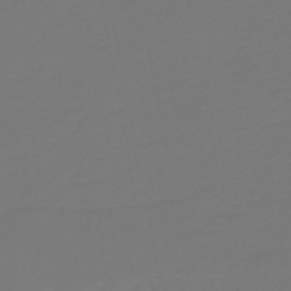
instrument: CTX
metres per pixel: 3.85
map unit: HNb
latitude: -46.9919
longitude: 55.2943
